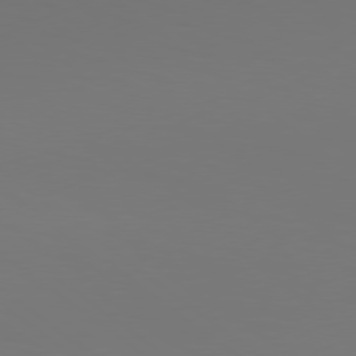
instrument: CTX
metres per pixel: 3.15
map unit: Hpe
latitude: 78.4412
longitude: -134.7057
